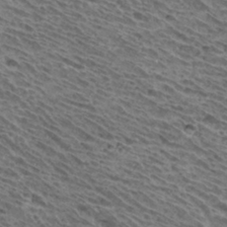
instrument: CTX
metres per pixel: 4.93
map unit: Hto
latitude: 33.2726
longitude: -40.2711
